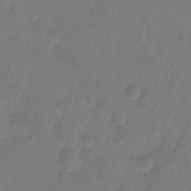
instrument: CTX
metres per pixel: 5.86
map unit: Ht
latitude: -9.4832
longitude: -36.0633
